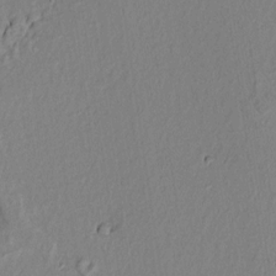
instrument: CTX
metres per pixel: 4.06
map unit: lAvf
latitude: 8.3090
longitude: 166.8786
